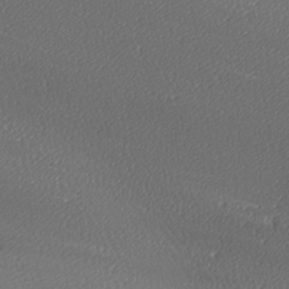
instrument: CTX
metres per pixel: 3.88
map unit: lAa
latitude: -9.7100
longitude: -127.9906
